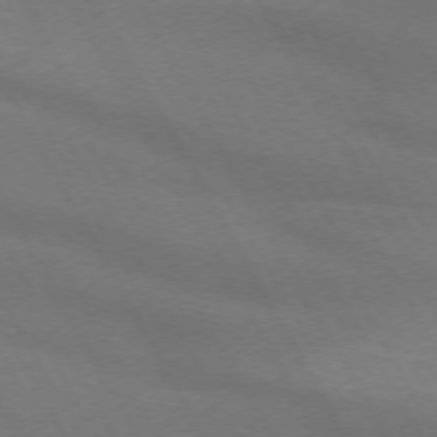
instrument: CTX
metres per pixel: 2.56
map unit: lApd
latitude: 72.4034
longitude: -48.6679
